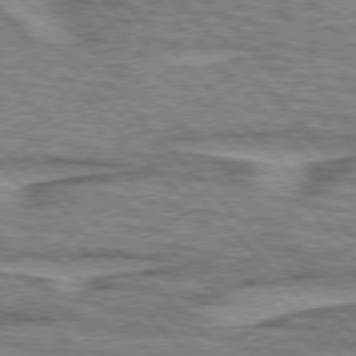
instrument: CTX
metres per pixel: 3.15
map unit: lApd
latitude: 76.4034
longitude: -77.6505
